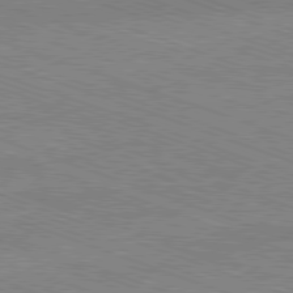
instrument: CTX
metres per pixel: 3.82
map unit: Ap
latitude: -81.6155
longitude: -74.1767
